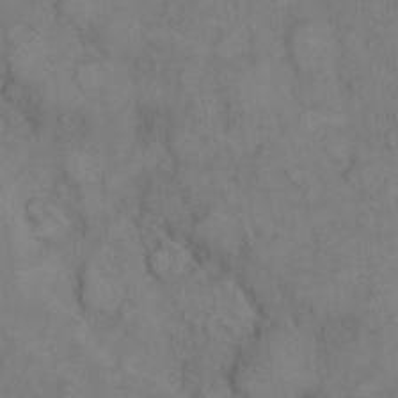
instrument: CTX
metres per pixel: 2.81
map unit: eHh
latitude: 8.7246
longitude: -62.9514
